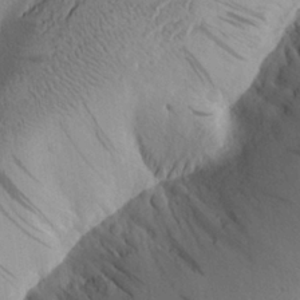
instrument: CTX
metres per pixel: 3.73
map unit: Aa
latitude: 25.5560
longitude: -144.8947
